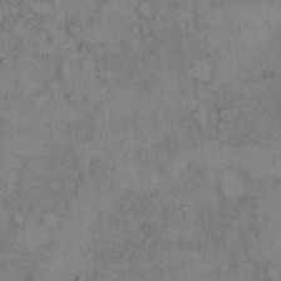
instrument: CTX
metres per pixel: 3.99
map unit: Hto
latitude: 8.6113
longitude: -59.2159
